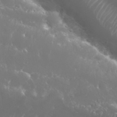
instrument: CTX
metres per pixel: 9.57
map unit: Nhu
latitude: 25.8205
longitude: -60.2333
